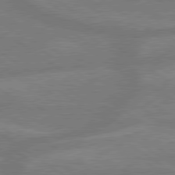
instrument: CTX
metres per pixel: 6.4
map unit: lApd
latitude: 79.4994
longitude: -164.6113
